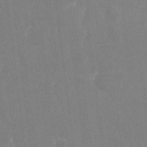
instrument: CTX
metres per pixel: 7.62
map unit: eHh
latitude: 14.7058
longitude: -71.9717
